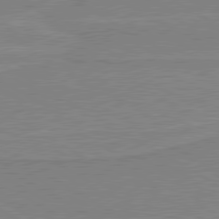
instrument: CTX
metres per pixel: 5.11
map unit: lApd
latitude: 80.2145
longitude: 168.7085
